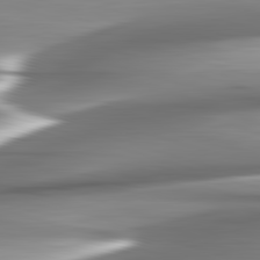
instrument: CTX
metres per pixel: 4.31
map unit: lApd
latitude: 82.7057
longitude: -142.1200
